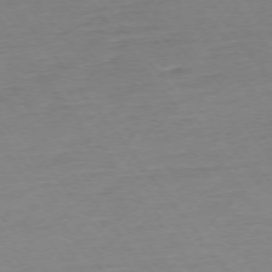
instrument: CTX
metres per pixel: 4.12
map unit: Ap
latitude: -75.1432
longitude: -80.3089
